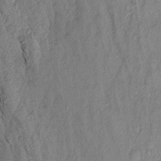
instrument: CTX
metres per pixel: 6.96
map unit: Aa
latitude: 17.0270
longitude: -146.4979
